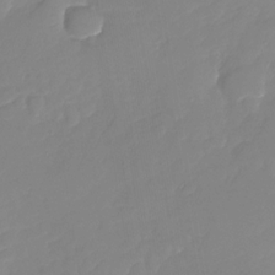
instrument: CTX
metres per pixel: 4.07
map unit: Nhu
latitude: -28.5196
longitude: -64.1200
